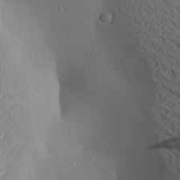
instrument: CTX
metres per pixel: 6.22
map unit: Aa
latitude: 24.7435
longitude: -145.0269
